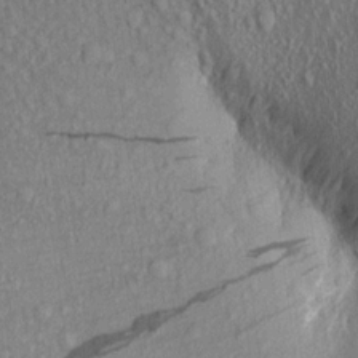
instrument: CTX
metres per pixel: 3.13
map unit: Aa
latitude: 17.1025
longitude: -146.1011
